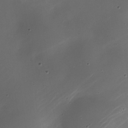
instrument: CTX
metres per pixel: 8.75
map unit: Nhe
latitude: -19.1431
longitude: 144.4062
